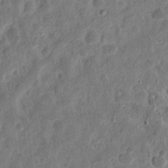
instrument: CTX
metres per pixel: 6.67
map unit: eHh
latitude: 10.4979
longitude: -73.8206
